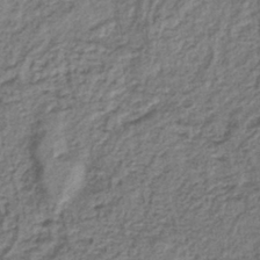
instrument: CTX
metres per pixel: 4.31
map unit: lHb
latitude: -40.8030
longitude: 62.1416
